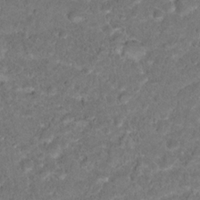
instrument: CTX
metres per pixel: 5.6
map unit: Hto
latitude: 17.1403
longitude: -37.3104
